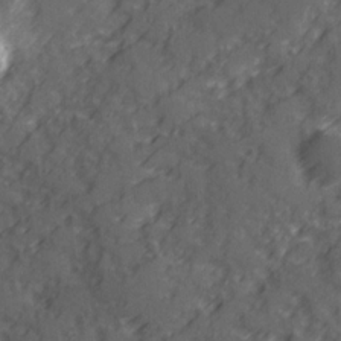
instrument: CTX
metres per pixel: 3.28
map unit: Ave
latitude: 20.4979
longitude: -131.5372
